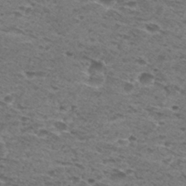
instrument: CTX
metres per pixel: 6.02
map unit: Hto
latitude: 30.5546
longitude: -48.0444
